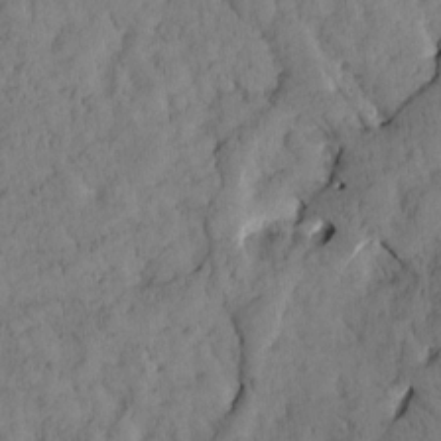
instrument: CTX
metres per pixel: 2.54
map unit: Htu
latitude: -4.0094
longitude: 173.8611
